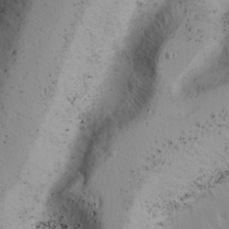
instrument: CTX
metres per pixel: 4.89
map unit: Ave
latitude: 8.5168
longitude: -105.3482
